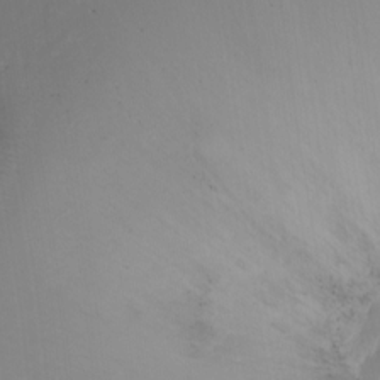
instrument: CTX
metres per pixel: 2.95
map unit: Ht
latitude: -16.3496
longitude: -41.6882
